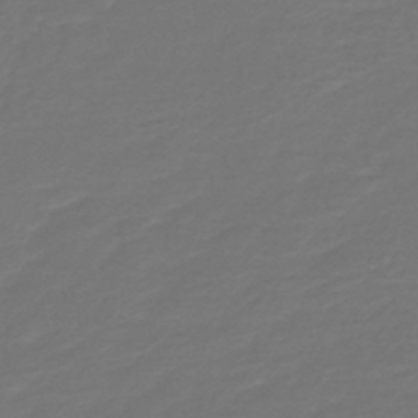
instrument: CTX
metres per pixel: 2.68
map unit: HNb
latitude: -47.4832
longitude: 54.0472
